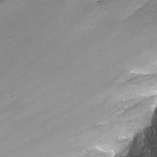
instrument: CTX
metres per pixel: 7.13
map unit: Nhu
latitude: -13.4643
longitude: -63.5749
